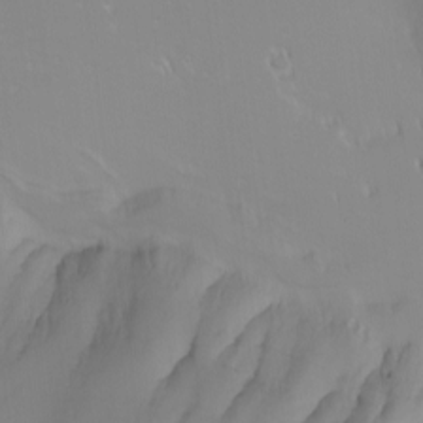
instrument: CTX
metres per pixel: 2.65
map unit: Nhu
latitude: -6.6329
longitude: -81.1970
